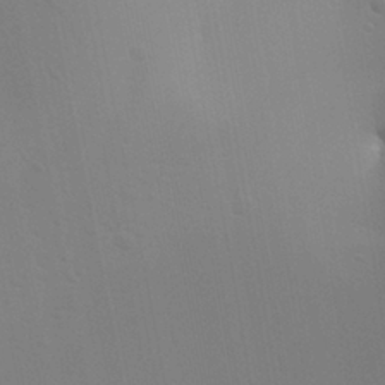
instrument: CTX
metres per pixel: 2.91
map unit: Aa
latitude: 26.6491
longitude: -131.1593
